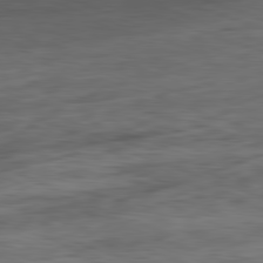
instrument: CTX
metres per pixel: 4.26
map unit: Ap
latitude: -81.7667
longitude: -79.0270
